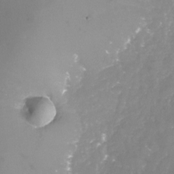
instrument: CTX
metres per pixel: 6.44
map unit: Nhu
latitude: -23.7100
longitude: -57.8205
